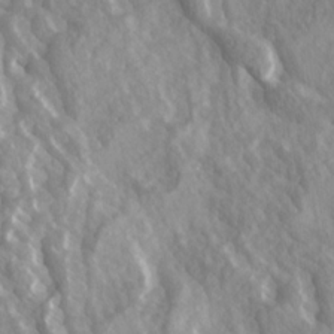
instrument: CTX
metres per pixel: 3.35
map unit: Ave
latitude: 14.9514
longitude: -132.4034
